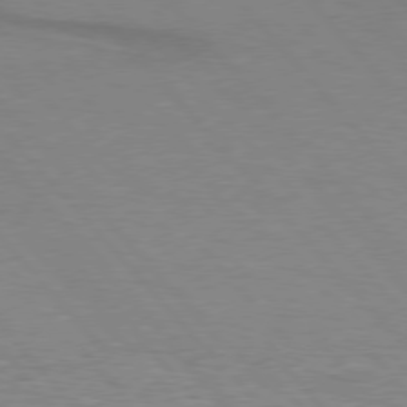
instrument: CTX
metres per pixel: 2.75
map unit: lApd
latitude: 76.3656
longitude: -86.7435
